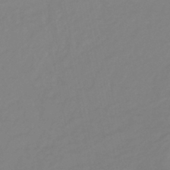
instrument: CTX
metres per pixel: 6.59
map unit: lHb
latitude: -42.1416
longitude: 75.5777
